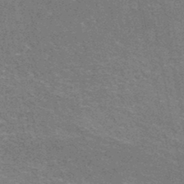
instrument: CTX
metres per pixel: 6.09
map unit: HNhu
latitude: -47.6155
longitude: 99.7100
